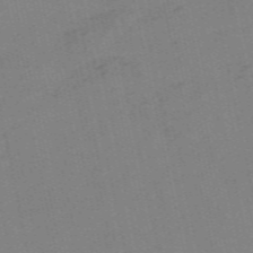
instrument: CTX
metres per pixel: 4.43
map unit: Nve
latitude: -58.4062
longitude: 50.2928
